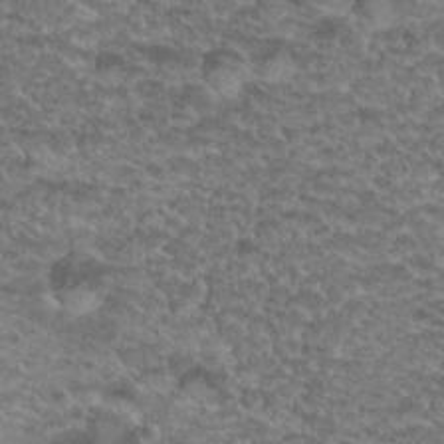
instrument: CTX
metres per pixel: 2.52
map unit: Hto
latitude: 19.8961
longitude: -37.0648
